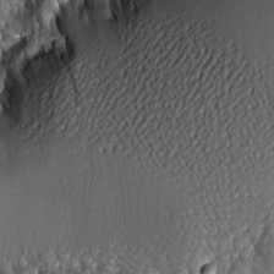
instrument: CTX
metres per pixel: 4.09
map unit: Aa
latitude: 8.1578
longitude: -129.0458
